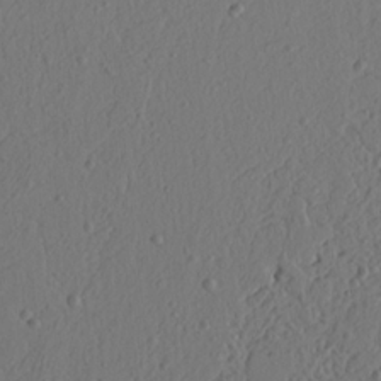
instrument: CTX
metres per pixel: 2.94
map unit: Ht
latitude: 7.0647
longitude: -77.8772
